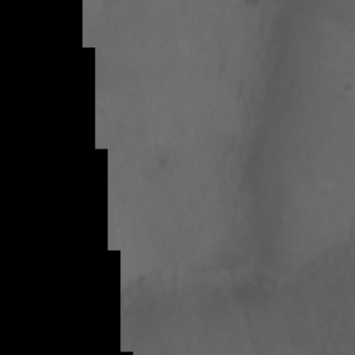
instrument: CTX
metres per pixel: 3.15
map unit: Ht
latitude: 1.6505
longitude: -22.8947
